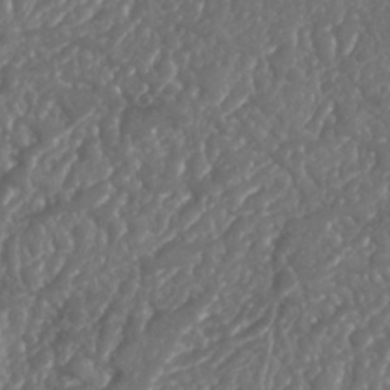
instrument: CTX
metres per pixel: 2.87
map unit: Nhu
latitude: 26.1389
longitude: -63.4994
